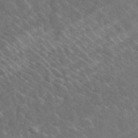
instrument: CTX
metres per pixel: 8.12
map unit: lHvf
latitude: 37.4049
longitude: -89.9717
